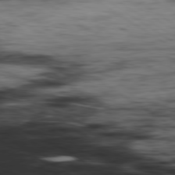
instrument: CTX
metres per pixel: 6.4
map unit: Hpe
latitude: -80.4629
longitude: 23.5399
